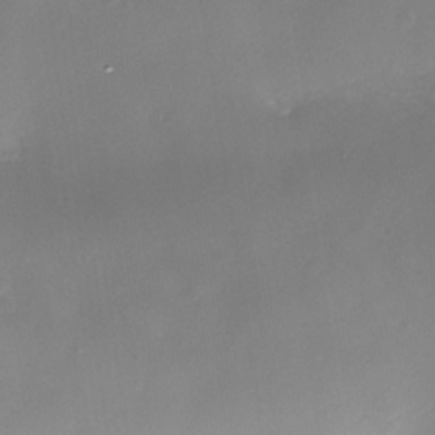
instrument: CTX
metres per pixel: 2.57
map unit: Nhe
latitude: -35.5021
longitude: -92.1011
